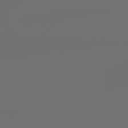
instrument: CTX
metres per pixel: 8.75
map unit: lApd
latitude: 79.1781
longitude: 177.4643
